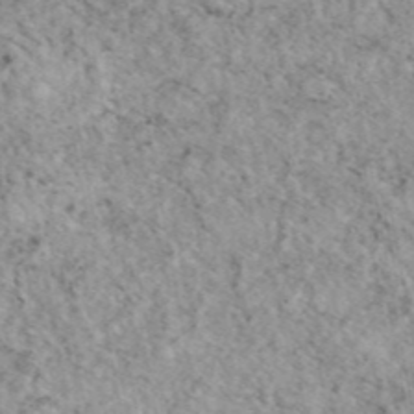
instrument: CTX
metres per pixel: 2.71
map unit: eAb
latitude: 45.3670
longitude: 112.1606
